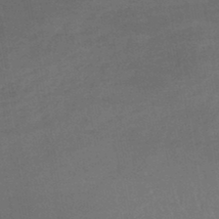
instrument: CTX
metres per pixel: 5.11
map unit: lHb
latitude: -45.0864
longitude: 64.8219
